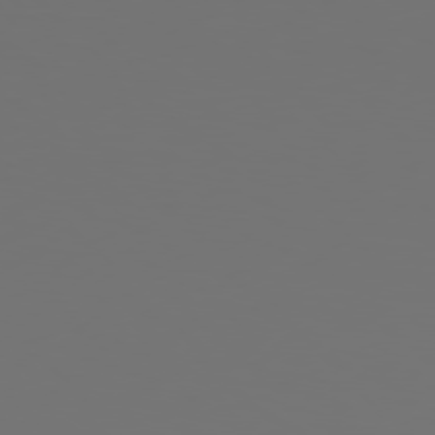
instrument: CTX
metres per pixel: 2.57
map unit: Hpe
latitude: 77.8772
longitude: -176.1955
